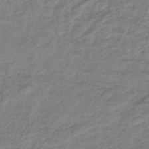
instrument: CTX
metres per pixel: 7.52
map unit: lHb
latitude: -43.2942
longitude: 72.3306
